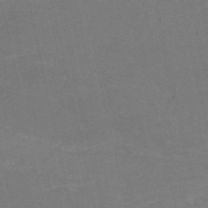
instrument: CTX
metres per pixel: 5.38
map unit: HNb
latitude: -53.4076
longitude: -48.6490
